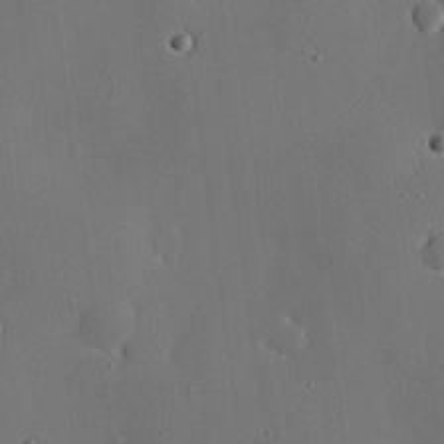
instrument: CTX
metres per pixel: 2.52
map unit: eHh
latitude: 22.5357
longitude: -91.3482
